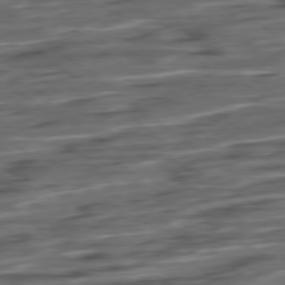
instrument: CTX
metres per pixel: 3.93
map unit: Hpe
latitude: -79.1242
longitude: -19.5938
